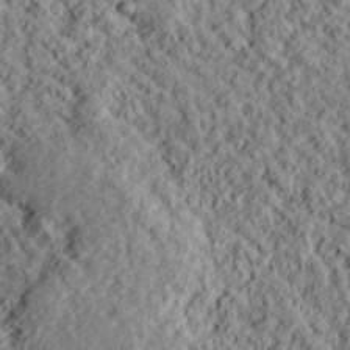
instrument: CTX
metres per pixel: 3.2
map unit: lHvf
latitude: 39.1970
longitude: -88.2901
